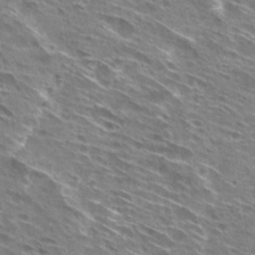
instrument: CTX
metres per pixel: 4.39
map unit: Hto
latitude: 28.6112
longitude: -44.5168
